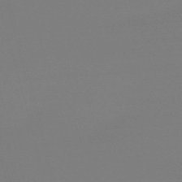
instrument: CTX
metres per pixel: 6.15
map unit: eHb
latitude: -50.4062
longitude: 68.8785
